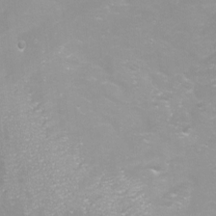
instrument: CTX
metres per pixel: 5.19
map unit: Aa
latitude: -8.8597
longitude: -71.4615
